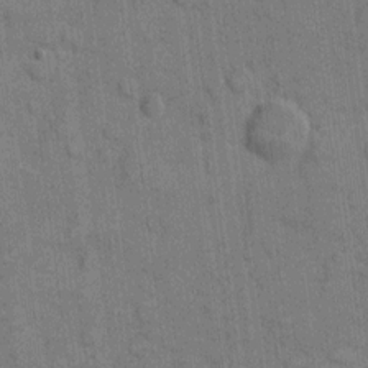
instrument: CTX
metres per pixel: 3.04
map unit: eHh
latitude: 10.5357
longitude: -66.3656
